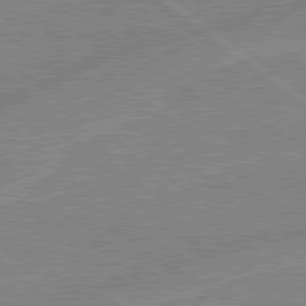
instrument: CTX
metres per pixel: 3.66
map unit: lApd
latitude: 79.0081
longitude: -144.4790
